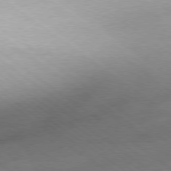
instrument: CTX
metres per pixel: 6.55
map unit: Hpe
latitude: -79.2187
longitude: 9.3132
